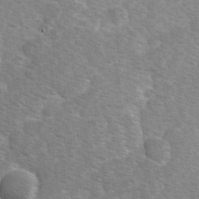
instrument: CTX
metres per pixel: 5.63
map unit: Ave
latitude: 1.1214
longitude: -112.0633
